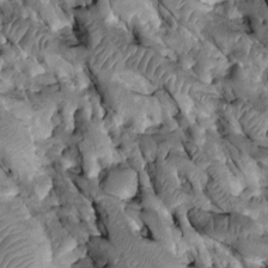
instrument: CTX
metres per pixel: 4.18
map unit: Htu
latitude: -0.9164
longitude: 148.5196
